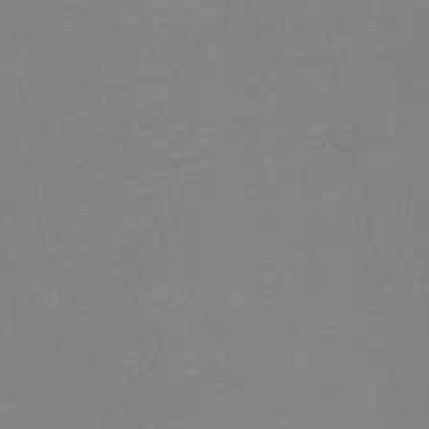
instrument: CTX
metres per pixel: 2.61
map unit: HNb
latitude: -34.6707
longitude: 52.7652
